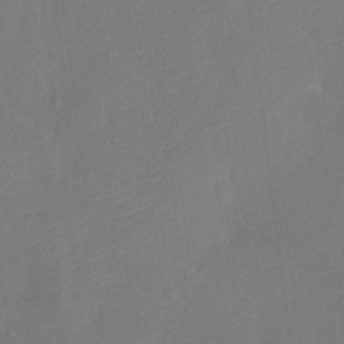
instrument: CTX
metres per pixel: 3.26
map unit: Ht
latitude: -11.9367
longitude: -23.4993
